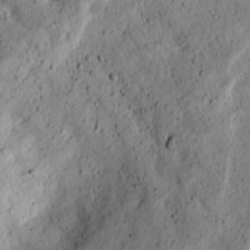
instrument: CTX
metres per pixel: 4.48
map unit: lAvf
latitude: 8.1011
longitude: 164.7841
